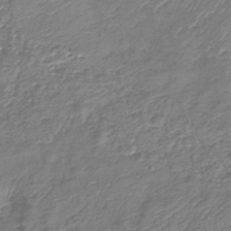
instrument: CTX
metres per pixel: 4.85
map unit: lHb
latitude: -42.3495
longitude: 78.7463
